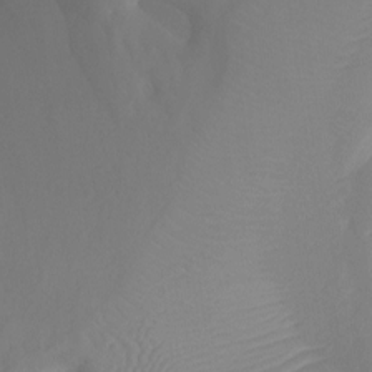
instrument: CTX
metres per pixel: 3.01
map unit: Ht
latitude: -5.3320
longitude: -26.6869
